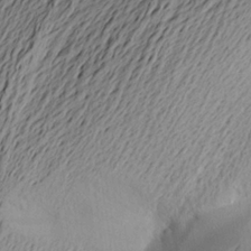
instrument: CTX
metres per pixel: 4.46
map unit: Aa
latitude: 23.3482
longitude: -149.5560
